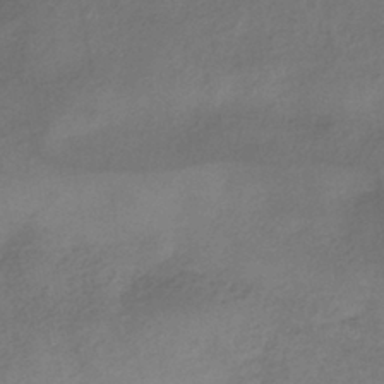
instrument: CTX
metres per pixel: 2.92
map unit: HNhu
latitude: -42.8219
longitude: 103.4077
